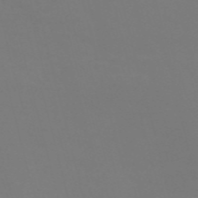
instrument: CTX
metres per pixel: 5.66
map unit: Nve
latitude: -58.2739
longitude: 60.0472
